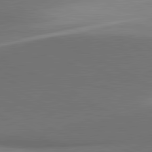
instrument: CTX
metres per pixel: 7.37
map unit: lApd
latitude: 81.3671
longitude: 155.1242
